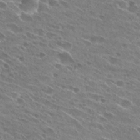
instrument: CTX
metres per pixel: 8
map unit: Hto
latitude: 28.4412
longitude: -44.3089
